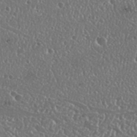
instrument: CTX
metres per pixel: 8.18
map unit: Nhu
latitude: 25.1970
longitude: -59.2159
